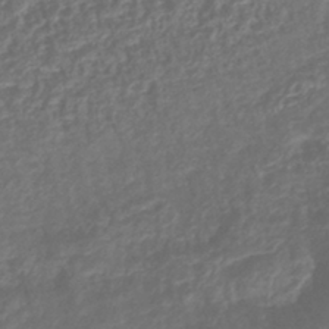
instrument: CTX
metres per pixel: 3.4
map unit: lHb
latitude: -40.7841
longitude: 78.5384
